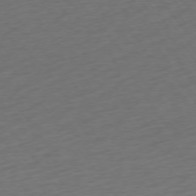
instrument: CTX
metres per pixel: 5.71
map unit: Ap
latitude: -74.9920
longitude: -71.1025
